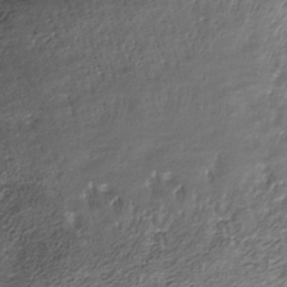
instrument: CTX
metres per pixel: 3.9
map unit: Nhe
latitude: -38.4062
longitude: -116.8191
